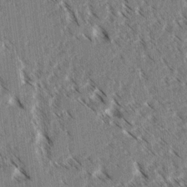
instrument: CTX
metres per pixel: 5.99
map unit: lAvf
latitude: 3.5938
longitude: -105.5183
